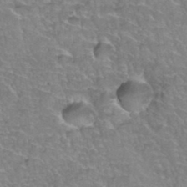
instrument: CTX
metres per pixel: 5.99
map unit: Hto
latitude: 35.9906
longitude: -45.0647
